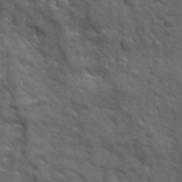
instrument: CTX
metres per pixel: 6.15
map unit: Ave
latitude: 19.0458
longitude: -133.0458
